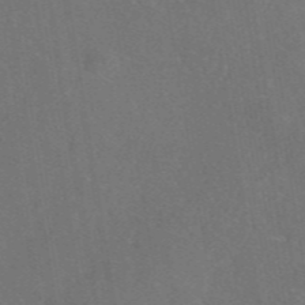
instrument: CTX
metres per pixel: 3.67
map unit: eAb
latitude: 46.7436
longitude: 109.4265
